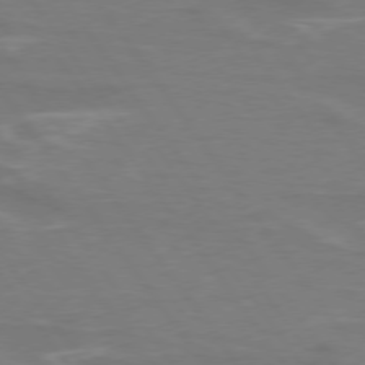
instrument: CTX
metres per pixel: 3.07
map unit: lApd
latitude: 74.8569
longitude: -61.9528
